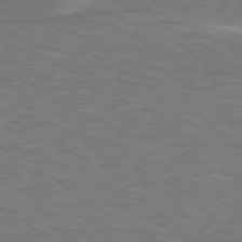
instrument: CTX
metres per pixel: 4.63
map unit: lApd
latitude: 76.3656
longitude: -63.8017
